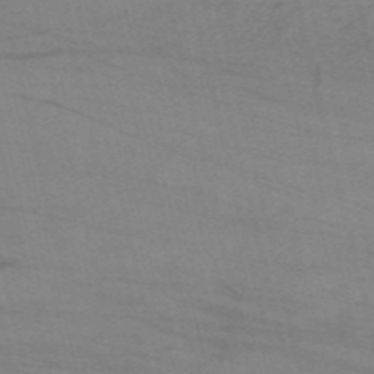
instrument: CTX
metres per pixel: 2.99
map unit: HNb
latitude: -55.4832
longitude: -45.2726
